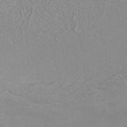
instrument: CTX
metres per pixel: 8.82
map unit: ANa
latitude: 36.8191
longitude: 14.0283
